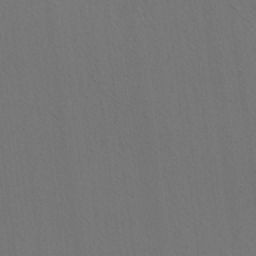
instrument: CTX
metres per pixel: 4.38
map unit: Hve
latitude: 3.5749
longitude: -125.4426
